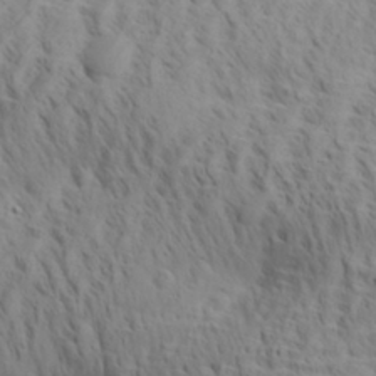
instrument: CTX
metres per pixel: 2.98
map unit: Aa
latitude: 29.1970
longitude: -139.7072
